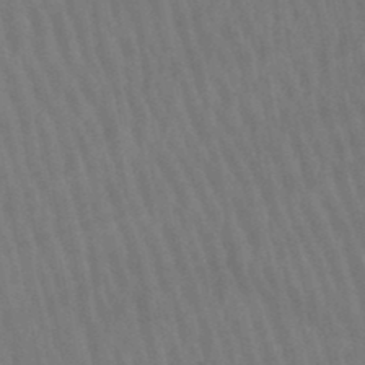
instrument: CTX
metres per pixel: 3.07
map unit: lHb
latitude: -47.6155
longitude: 62.1983
